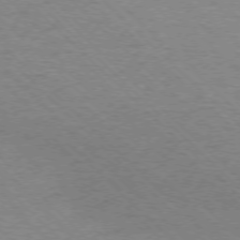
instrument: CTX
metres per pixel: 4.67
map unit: Ap
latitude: -75.5211
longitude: -79.9339
